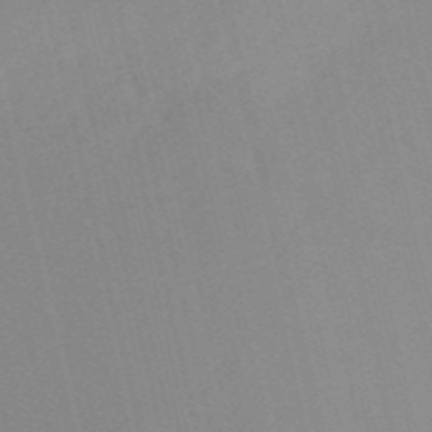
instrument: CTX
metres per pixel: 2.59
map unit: HNb
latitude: -55.2376
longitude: -45.3104
